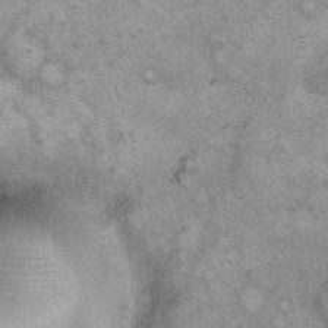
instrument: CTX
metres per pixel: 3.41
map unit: eHh
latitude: 17.2159
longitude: -62.4979
